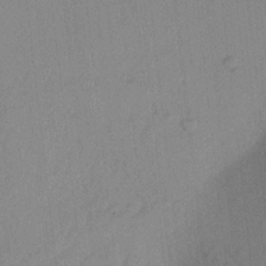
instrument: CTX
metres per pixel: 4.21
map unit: Aa
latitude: 22.1200
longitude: -147.9528
